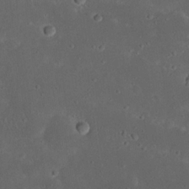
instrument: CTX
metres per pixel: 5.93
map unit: Nhu
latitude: 22.8569
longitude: -71.1403
